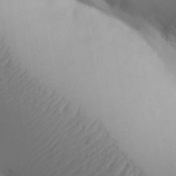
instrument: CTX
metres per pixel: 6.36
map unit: Aa
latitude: 32.4034
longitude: -141.8772
